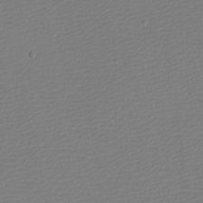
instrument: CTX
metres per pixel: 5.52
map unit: eHh
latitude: -4.0850
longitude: -85.9717
